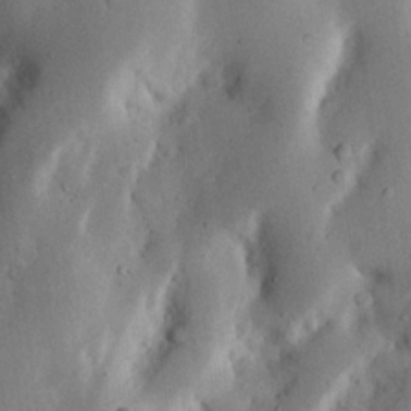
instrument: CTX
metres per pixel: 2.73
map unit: Nhu
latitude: 19.2537
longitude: -75.0081
